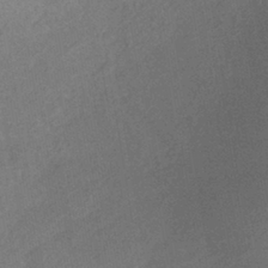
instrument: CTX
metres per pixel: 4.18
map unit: HNhu
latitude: -40.0850
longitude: 98.2928
